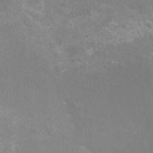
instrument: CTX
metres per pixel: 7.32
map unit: Nhu
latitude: -16.0283
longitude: -56.4601
